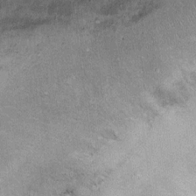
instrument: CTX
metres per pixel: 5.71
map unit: Ht
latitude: 10.3467
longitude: -39.7072
